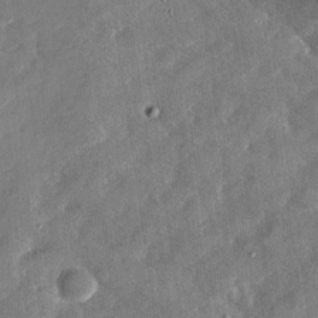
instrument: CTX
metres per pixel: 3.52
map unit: Nhu
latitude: -29.5777
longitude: -72.7813
